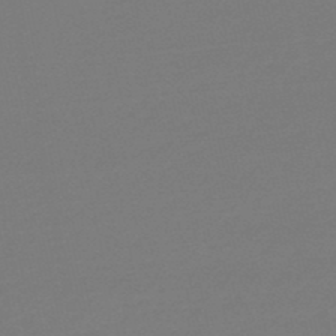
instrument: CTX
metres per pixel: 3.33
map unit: eHb
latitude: -49.0298
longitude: 86.1795
